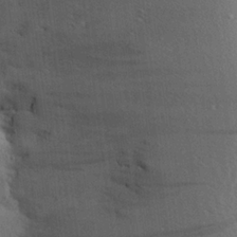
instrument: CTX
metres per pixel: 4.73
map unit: Aa
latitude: 20.9703
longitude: -144.3467
